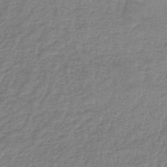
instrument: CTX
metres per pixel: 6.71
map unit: lHb
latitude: -41.4076
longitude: 66.9164
